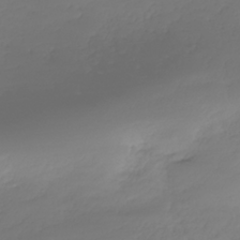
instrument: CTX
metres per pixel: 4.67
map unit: HNhu
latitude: -37.3131
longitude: 32.5952
